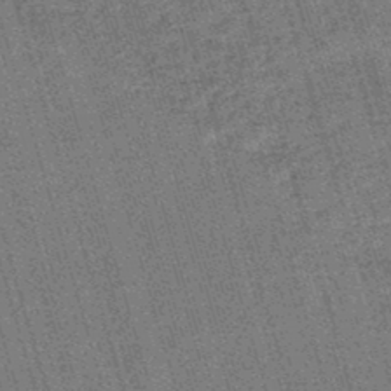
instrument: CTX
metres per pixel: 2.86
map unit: lHb
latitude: -45.5588
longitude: 77.8233
